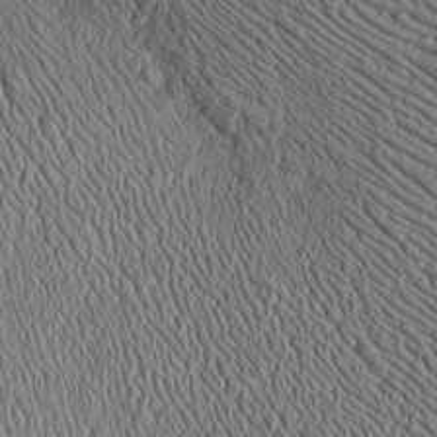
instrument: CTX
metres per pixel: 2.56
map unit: Htu
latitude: -6.8219
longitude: 157.3698
